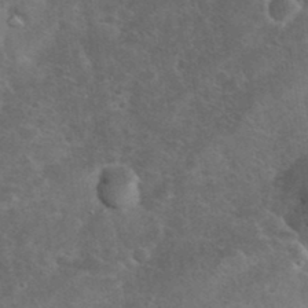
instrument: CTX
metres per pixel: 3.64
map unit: eHh
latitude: 36.7246
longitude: -67.1214
